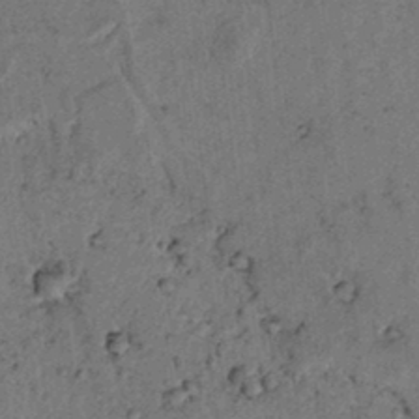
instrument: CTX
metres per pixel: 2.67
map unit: lAvf
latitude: 4.9325
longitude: 158.8219
